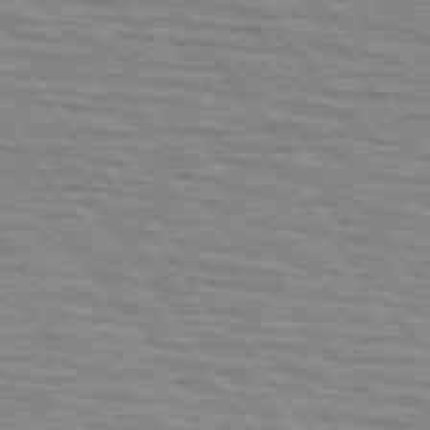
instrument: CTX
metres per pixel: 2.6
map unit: lApd
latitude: 75.4804
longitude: -75.8772
